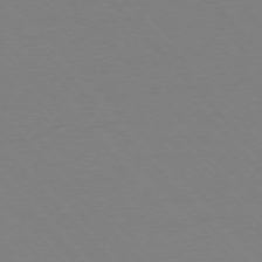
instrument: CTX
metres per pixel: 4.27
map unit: Ap
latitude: -76.4062
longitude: -86.0822
